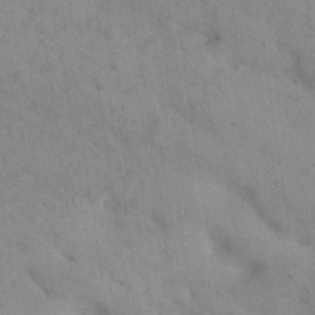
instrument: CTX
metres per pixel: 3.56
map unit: Aa
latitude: 31.7639
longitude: -146.7625
